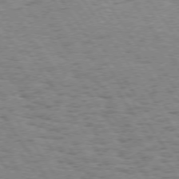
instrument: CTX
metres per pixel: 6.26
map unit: Hpe
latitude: 73.8017
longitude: -134.4034
